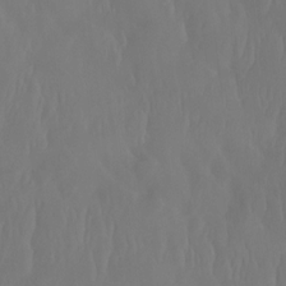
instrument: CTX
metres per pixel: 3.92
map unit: Htu
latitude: -14.1795
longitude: -47.4616
